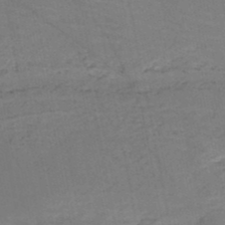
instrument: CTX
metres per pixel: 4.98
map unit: HNb
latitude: -50.4440
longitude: -52.1389
